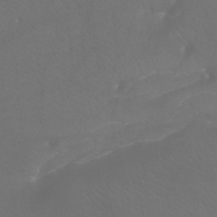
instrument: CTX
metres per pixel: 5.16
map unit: Htu
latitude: -7.8422
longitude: -33.7261
